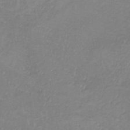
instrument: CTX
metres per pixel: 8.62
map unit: lHb
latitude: -35.8800
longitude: 72.6329
